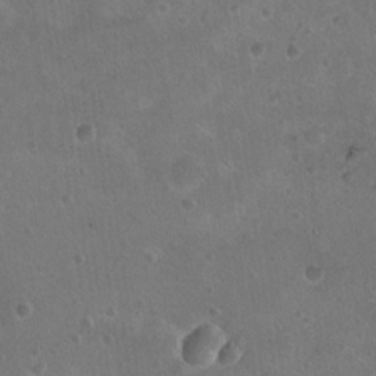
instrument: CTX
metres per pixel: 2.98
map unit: Nhu
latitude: 17.8017
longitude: -32.8191
